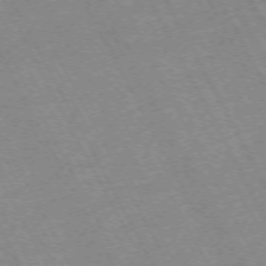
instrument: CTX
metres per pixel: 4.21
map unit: Hpe
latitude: -72.2361
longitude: 10.7085
